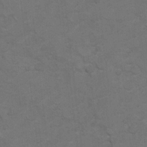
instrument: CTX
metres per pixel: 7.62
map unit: Hto
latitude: 8.4790
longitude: -35.5371
